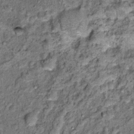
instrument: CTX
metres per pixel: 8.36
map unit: Hto
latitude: 14.6869
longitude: -34.8569
